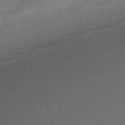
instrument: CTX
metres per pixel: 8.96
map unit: lHb
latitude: -42.4817
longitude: 79.7099
